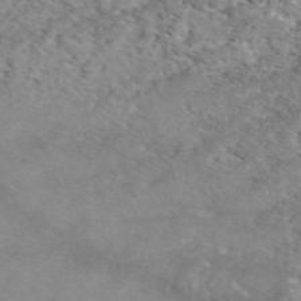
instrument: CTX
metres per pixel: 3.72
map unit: eAb
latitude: 49.5371
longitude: 106.6141
